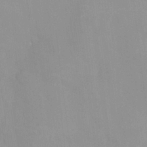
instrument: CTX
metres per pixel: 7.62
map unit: HNhu
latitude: 0.3656
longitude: -3.9339
